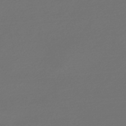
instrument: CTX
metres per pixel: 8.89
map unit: lHb
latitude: -47.0675
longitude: 63.0486
